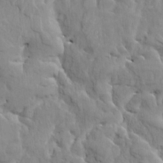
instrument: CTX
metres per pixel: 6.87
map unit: HNhu
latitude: 4.6113
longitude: 7.7288
